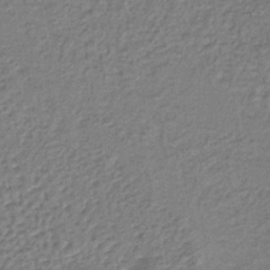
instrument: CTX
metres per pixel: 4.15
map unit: lHb
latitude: -37.2942
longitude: 59.7288
